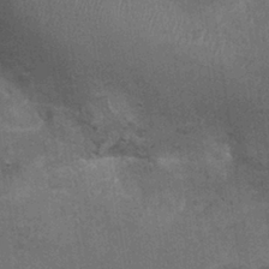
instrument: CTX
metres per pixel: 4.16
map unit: Ht
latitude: -0.8975
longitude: -15.7261
